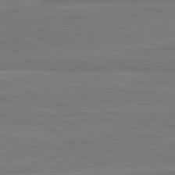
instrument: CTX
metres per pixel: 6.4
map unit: lApd
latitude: 81.9339
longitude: -175.7639
